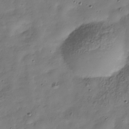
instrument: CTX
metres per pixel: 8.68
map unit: Hve
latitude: -30.7274
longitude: 90.1417
